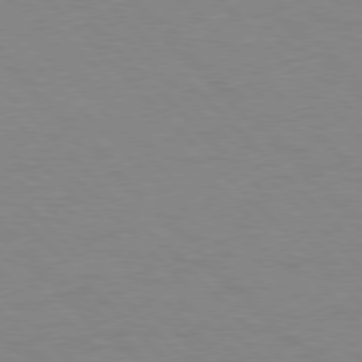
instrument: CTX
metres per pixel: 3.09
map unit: lApd
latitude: 77.2915
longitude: -59.4993
